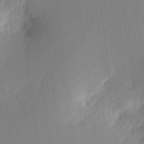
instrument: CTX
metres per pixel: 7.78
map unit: Nhu
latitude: 2.4034
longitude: -76.7624
